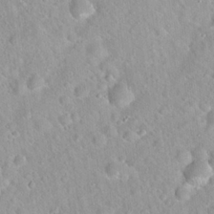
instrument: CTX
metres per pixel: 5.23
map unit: Hto
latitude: 21.1781
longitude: -52.9514
